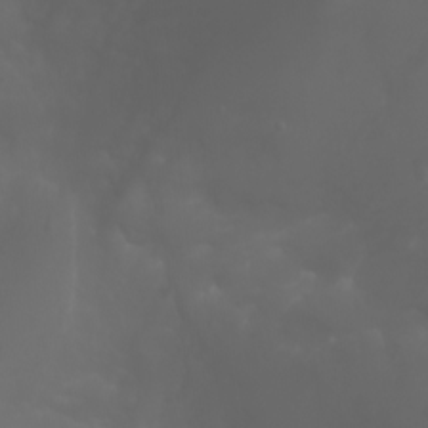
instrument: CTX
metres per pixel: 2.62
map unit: Htu
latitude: -1.0865
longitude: -75.2537
